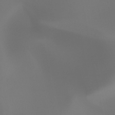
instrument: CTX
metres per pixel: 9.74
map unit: HNhu
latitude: -47.3320
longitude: 30.3873
